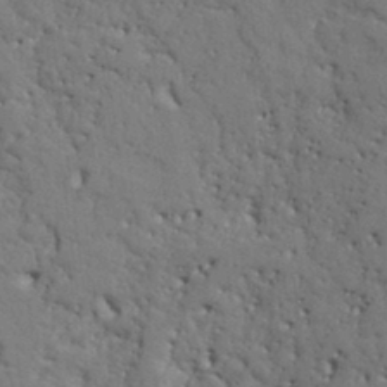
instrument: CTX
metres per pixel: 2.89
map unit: Ht
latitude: 9.0459
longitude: -76.8380
